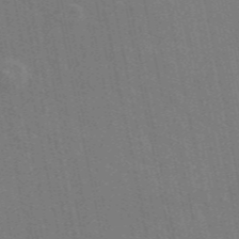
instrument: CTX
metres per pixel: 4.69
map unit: ANa
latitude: 48.3089
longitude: -75.9150
